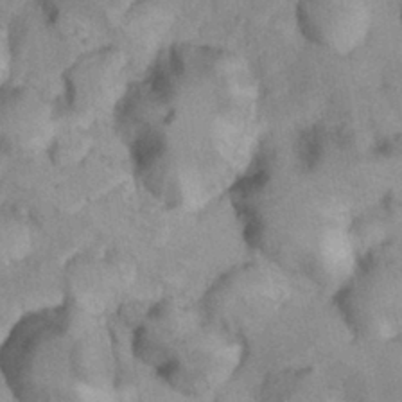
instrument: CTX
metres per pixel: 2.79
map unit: Nhu
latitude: 9.4427
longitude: -25.9150
